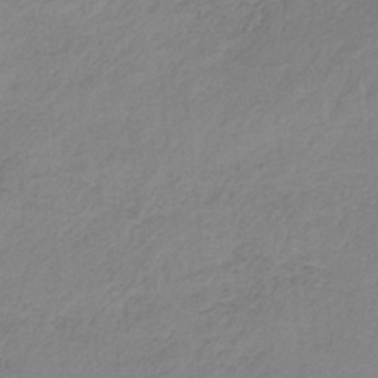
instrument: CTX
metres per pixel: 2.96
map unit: HNb
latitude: -33.7856
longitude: 58.9163
